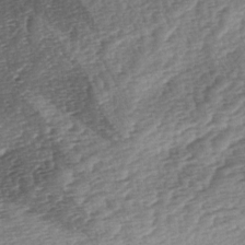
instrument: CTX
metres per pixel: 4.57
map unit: lAa
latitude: -3.3131
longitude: -127.6883
